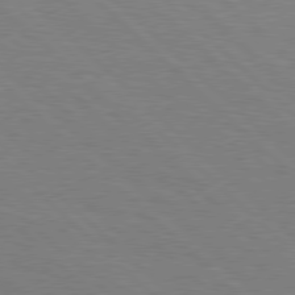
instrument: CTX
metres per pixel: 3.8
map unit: Hpe
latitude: 78.3090
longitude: -139.1403
